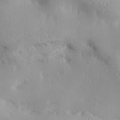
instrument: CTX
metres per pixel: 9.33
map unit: lAa
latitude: 20.4601
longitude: -137.9906
